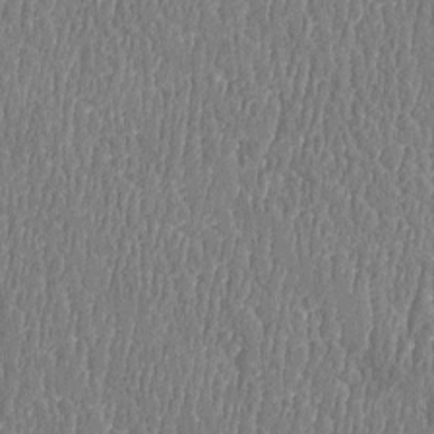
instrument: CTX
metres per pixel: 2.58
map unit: Htu
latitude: -5.0297
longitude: 176.0850
